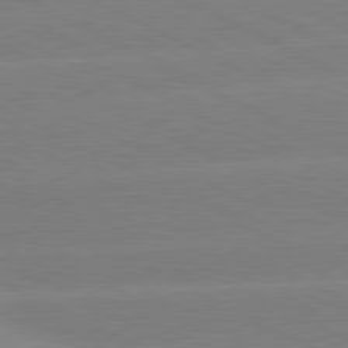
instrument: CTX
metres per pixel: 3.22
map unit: lApd
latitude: 80.8380
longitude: -154.3467
